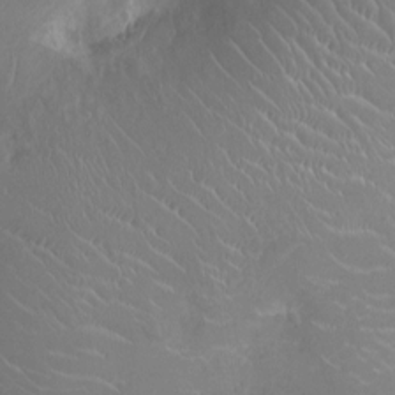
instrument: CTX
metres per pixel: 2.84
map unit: Ht
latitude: -3.2375
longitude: -16.4790
